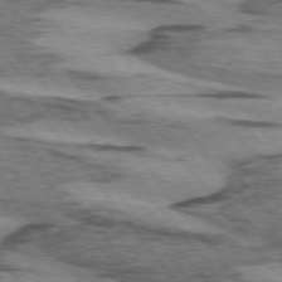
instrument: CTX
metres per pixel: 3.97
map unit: lApd
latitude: 74.3467
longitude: -76.9513
